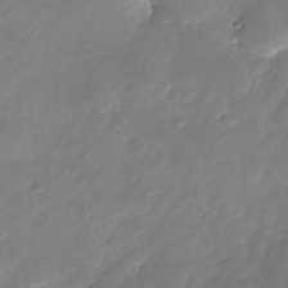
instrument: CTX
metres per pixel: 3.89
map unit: Nhu
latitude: -23.5777
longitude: -69.9528
